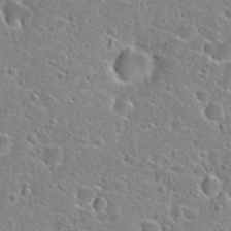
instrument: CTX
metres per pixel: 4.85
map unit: Hto
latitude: 24.3467
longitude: -46.4412
